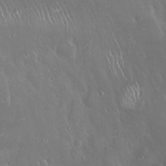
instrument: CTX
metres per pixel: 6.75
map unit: Hto
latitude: 19.8772
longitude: -57.9339
